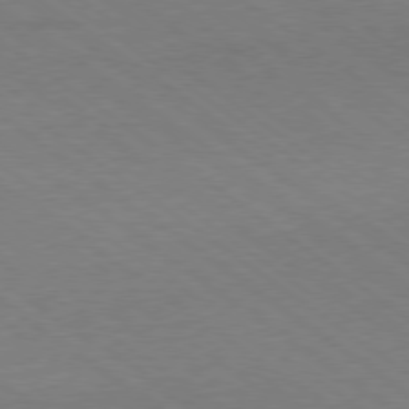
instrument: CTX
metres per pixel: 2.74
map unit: Ap
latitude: -79.2754
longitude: -99.4048
